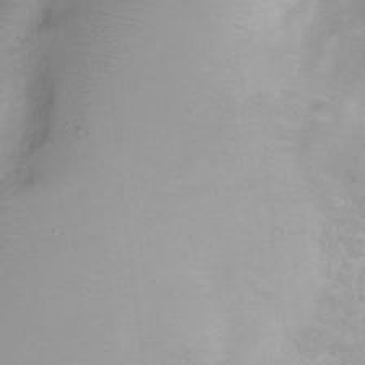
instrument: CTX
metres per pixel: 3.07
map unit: Hto
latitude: -11.6911
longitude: -39.7450
